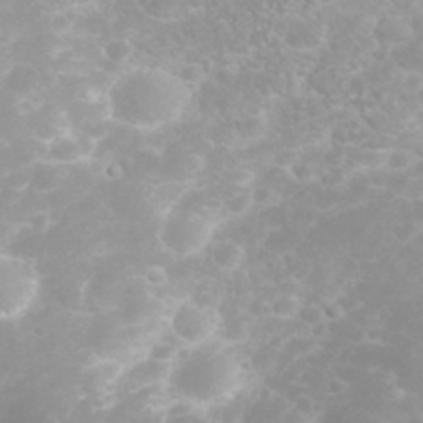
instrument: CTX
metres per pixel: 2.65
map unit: eHh
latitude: 31.8206
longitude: -62.8191
